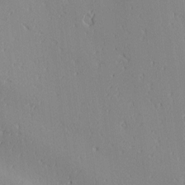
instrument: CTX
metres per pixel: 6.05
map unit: Ave
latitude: 2.8947
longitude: -114.2711
